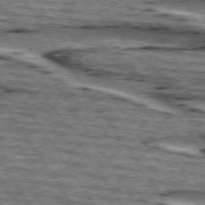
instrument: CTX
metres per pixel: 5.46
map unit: lApd
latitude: 74.6113
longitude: -72.8758
